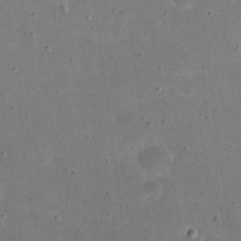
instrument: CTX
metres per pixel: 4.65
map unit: eHh
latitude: 21.4616
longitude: -65.9339
